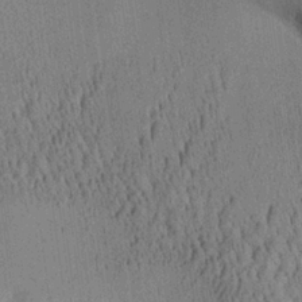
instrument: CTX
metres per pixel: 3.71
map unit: Aa
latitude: 25.4993
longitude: -134.9702
